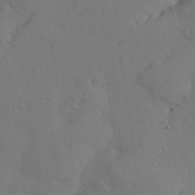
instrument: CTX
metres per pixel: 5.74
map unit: Nhu
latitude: 27.1781
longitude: -72.5168
